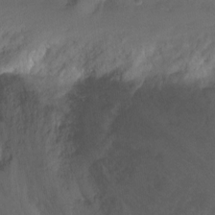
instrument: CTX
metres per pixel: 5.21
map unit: Nhu
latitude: -8.0661
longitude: -42.4034
